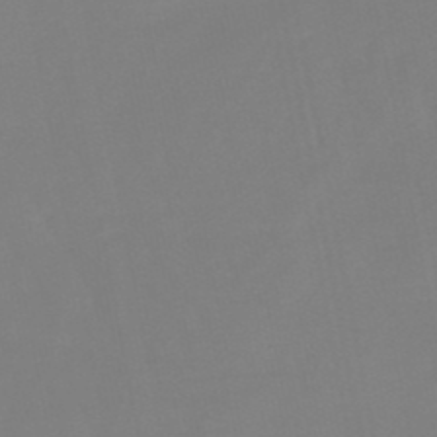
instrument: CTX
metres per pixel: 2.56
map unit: lHb
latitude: -49.4266
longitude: 79.6344
